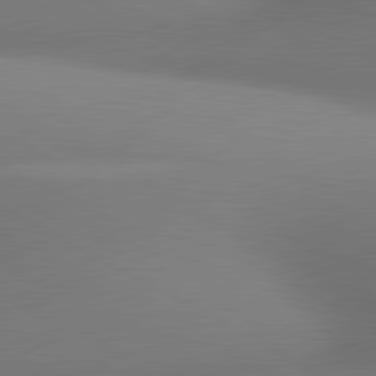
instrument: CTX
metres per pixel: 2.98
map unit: lApd
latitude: 80.9325
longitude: 133.5399
